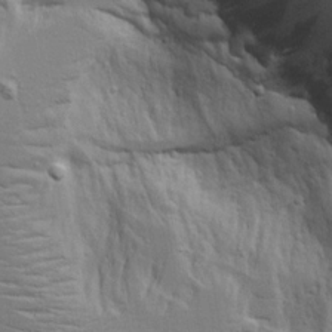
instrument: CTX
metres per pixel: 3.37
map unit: Aa
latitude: 17.9150
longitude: -125.2159
